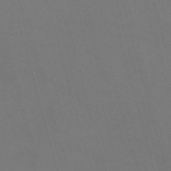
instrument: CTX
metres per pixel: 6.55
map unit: Nve
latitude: -58.9541
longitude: 62.3495
